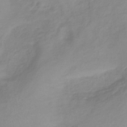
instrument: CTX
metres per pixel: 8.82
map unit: lHb
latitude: -37.1431
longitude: 73.4832
